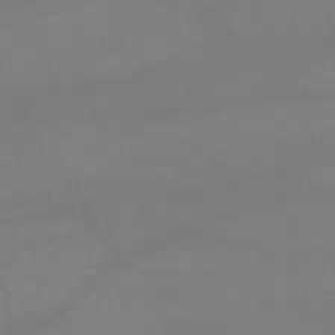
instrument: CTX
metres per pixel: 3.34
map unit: lHb
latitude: -43.5966
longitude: 66.9731
